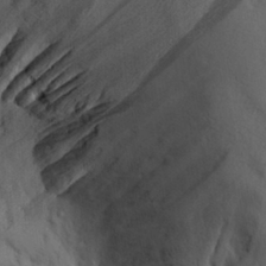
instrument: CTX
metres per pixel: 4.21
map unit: Aa
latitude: 28.8191
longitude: -132.6302
